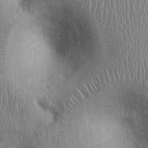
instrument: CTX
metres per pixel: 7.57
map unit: Ht
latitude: -2.3873
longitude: -13.8584
